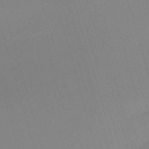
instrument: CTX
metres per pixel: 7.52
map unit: eHh
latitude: -61.8233
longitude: 50.1039
